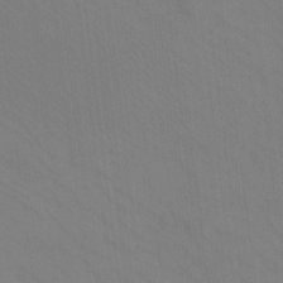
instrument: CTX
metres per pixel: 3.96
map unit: eHh
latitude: -8.9353
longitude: -67.5371
